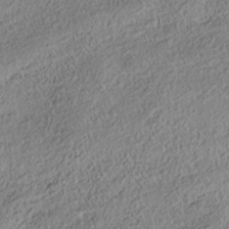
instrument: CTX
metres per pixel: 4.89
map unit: Nhe
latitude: -38.4251
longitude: 138.4440
